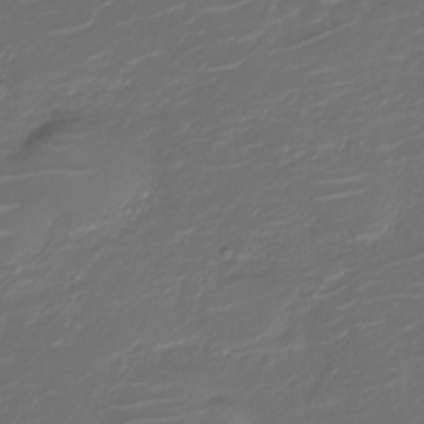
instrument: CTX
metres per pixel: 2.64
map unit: Nve
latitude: -20.1416
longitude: 105.3131
